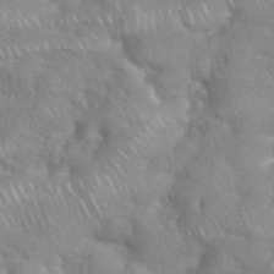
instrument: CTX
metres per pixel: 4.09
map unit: eHh
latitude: 39.1025
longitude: -58.0633
